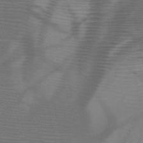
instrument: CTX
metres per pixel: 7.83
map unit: HNb
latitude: -47.0486
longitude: -41.1970
